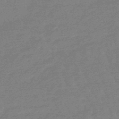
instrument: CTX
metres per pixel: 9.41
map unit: lHb
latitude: -48.4818
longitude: 82.1228
